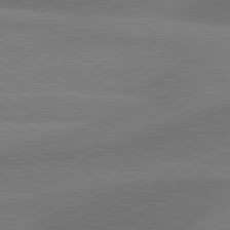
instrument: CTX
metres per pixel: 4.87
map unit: lApd
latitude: 81.1025
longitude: 129.1431
